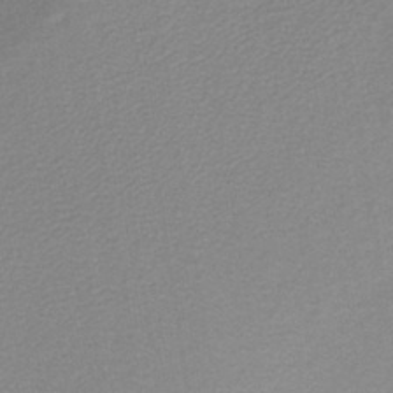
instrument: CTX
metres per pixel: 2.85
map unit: lHb
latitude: -40.5574
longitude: 64.1984
